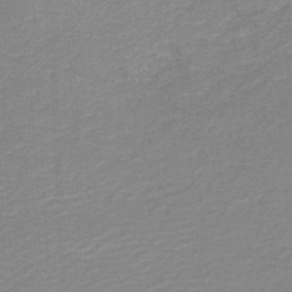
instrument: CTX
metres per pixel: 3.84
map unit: lHb
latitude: -46.5762
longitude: 64.2551
